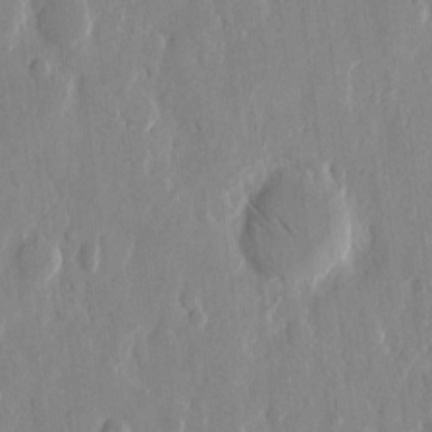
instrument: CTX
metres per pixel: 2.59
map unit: eHh
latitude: 12.8947
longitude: -70.0255
